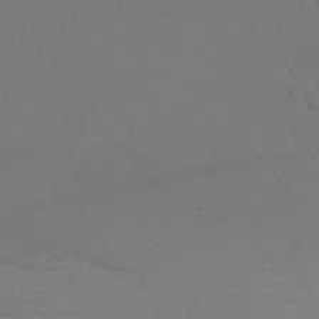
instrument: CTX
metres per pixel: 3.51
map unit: HNb
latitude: -51.3887
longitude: -42.0255
